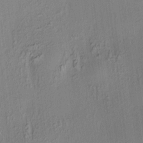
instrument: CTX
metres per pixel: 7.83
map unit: HNhu
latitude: 8.0633
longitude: 14.0283
